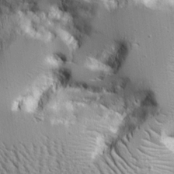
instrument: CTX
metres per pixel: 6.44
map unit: Aa
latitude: 21.1592
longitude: -124.0255
